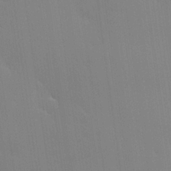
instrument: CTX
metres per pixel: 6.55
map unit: Hve
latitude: 25.1592
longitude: -91.4615
